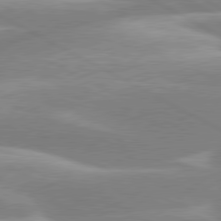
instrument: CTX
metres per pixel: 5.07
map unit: lApd
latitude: 80.1956
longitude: -134.9702
